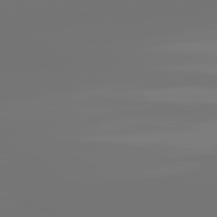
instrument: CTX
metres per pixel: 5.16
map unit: lApd
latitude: 81.6694
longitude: -154.2522
